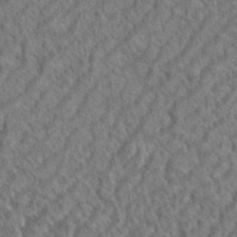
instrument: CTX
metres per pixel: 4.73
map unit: eHh
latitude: 37.3860
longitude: -137.7639
